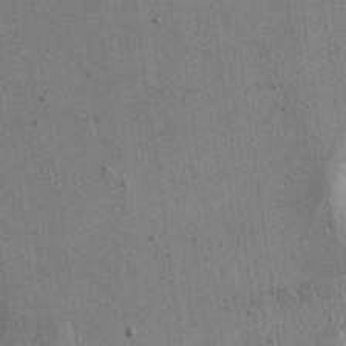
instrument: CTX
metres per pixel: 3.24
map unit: eHh
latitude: 15.8584
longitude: -68.4223
